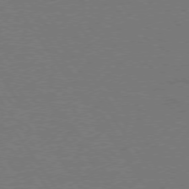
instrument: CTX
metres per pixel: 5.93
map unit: lApd
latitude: 74.9703
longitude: -56.5356
